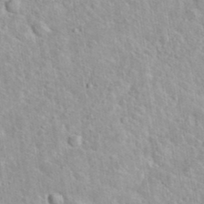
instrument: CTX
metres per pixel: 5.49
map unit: eHh
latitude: 37.9528
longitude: -61.5182
